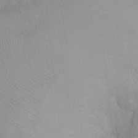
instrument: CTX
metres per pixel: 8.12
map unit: Nhu
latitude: -0.1228
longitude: -16.3278
